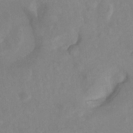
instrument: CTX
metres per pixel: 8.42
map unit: Ht
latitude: -13.6911
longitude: -57.9906
